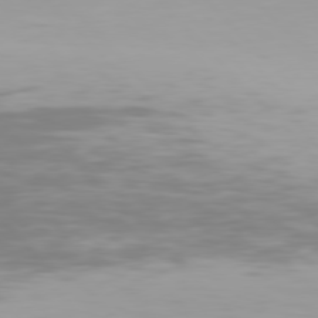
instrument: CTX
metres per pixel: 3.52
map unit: Hpe
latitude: 76.6301
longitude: -170.6301
